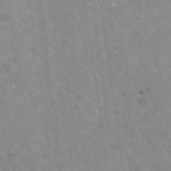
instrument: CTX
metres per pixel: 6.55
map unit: Hto
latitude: 20.1200
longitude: -53.6127
